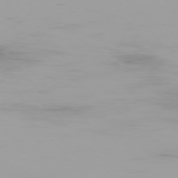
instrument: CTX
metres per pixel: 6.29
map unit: Ap
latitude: -77.4832
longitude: -73.0837
